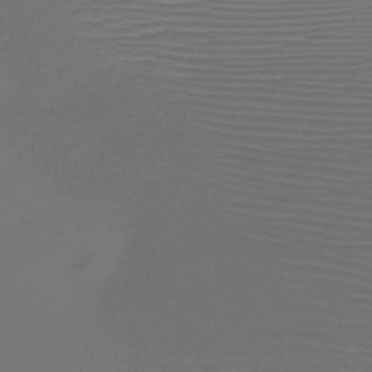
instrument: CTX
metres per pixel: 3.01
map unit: HNb
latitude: -47.4832
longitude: -41.6504
